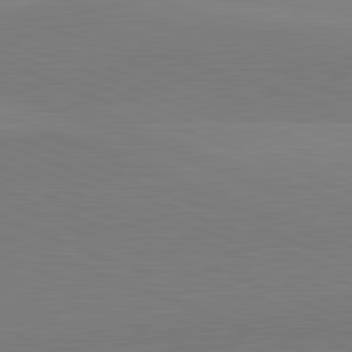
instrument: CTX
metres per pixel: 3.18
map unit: lApd
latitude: 81.9717
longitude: 137.0675
